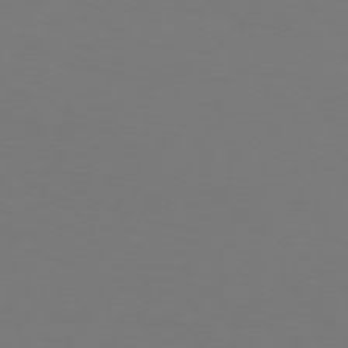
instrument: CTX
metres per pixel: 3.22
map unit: Hpe
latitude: 77.2348
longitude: -133.4615
